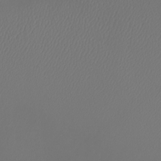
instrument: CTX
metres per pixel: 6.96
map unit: Nhu
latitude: -7.5588
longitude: -91.3482
